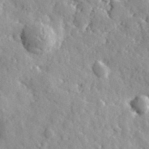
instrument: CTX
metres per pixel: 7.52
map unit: lHvf
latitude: 34.8947
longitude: -88.3657
